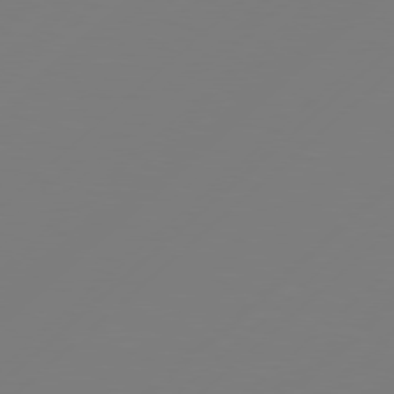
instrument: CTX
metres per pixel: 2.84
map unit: Hpe
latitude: 78.4979
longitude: 173.3321
